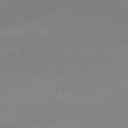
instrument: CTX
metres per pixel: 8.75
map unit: HNhu
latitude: -41.3132
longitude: 94.9352
